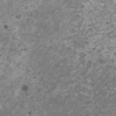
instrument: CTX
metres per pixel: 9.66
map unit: HNhu
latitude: -0.4629
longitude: 3.1053
